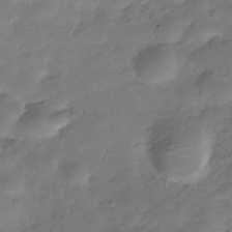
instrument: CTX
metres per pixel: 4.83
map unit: Hve
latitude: -30.6707
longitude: 90.4818
